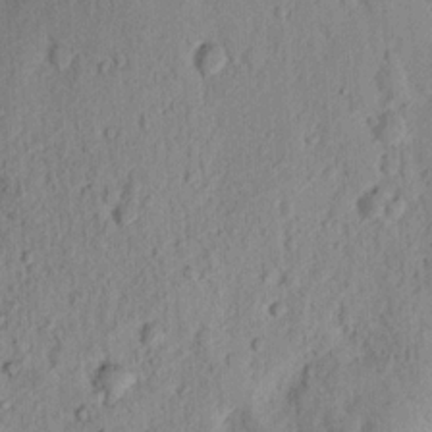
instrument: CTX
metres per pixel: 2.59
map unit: Ht
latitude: 12.6491
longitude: -74.3656
